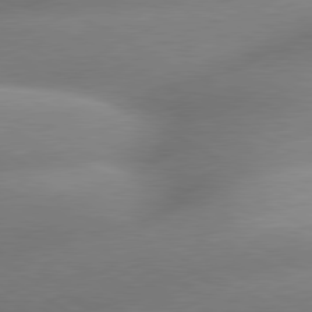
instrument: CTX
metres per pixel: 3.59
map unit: lApd
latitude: 80.0444
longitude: -158.8380
